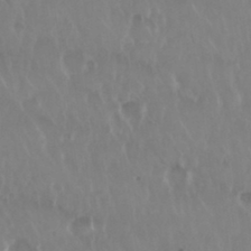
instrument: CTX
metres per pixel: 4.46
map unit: Nhu
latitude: 29.6127
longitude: -56.7435
